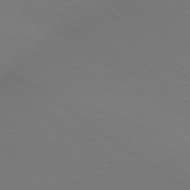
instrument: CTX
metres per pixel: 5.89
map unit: lApd
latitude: 79.3482
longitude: -151.7827
